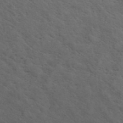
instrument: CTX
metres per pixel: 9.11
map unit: ANa
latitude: 42.8380
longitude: 14.2362
